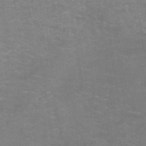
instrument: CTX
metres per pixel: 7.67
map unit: HNb
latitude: -45.6911
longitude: -45.6316
